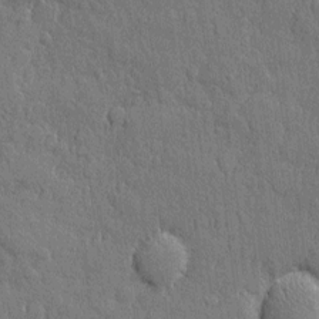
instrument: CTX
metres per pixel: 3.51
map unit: eHh
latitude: 5.1781
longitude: -75.4426
